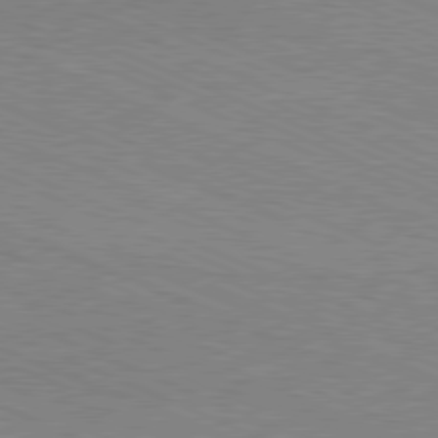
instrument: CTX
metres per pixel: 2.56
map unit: Hpe
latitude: -81.6155
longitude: 16.5196
